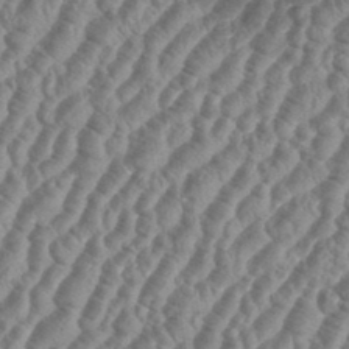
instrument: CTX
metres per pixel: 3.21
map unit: eHh
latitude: 36.5924
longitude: -136.0444
